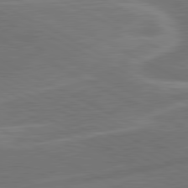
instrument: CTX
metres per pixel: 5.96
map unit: lApd
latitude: 80.8380
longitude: 128.0094
